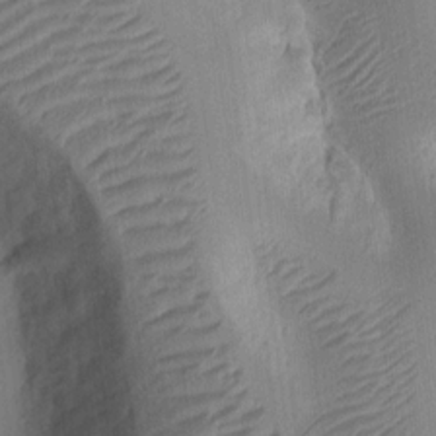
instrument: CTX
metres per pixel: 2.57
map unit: Ht
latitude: 10.9892
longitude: -75.0458
